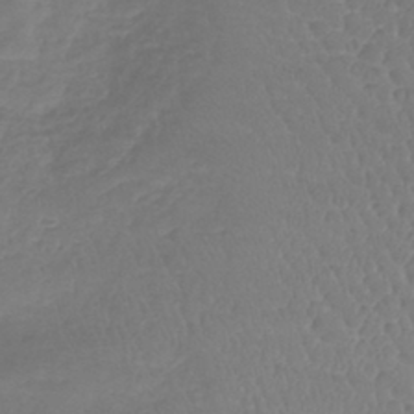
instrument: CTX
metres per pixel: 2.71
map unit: lHb
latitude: -41.0486
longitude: 68.5762
